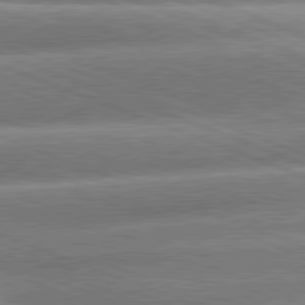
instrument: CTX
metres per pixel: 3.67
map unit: lApd
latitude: 80.8380
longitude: -158.0444
